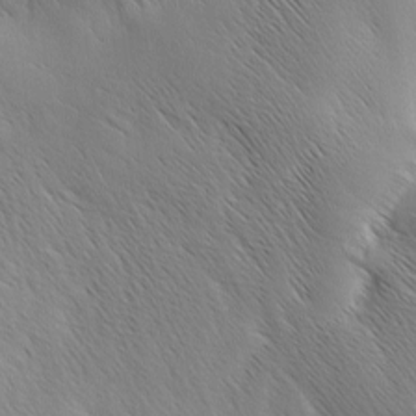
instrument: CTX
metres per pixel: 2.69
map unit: Ave
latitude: 0.9136
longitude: -114.6112
